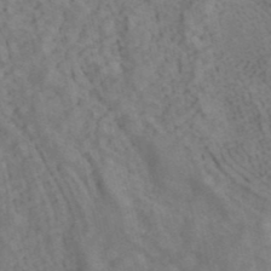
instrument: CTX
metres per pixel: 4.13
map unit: ANa
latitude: 41.6127
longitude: 15.0109
